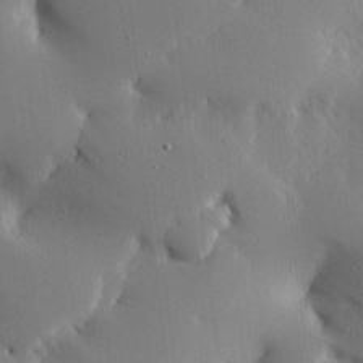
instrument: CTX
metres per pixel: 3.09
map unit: Ave
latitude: 16.9325
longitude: -139.2915
